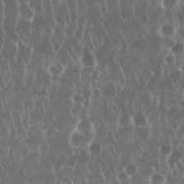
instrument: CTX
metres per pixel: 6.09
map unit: Nhu
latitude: 28.9136
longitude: -63.5371
